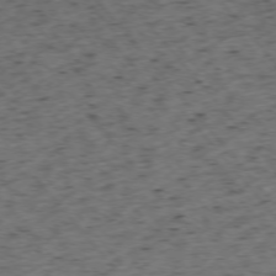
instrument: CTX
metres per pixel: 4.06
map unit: Ap
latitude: -75.8612
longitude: -62.5735
